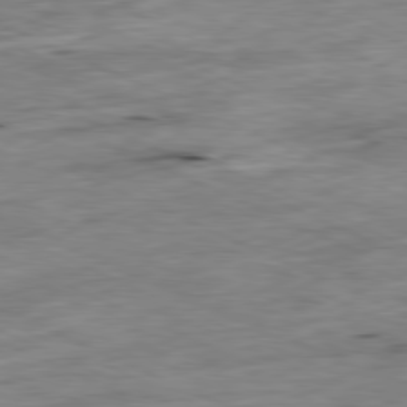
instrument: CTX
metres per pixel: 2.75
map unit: Ap
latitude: -81.1998
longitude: -86.9514
